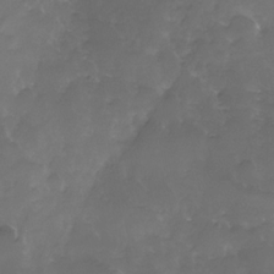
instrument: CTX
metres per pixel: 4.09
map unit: Nhe
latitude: -33.0487
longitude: -92.9513
